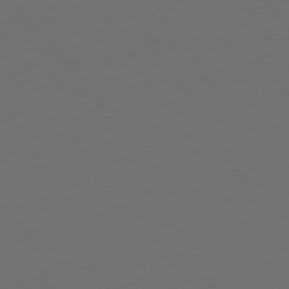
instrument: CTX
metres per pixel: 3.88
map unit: Hpe
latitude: 73.2915
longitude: -128.1956
